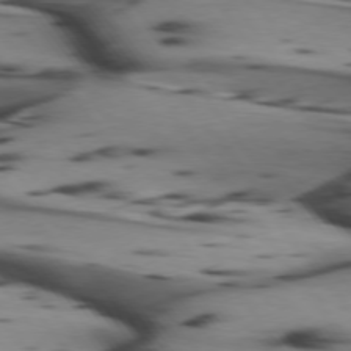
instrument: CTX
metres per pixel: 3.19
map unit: lApd
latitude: 74.6302
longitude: -65.0458
